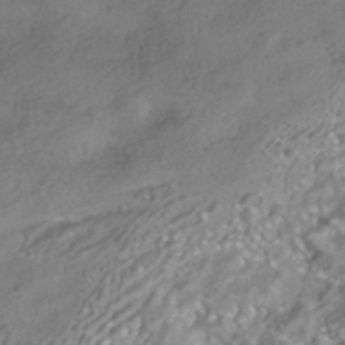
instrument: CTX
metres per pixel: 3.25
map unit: HNhu
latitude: -41.7666
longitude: 103.2187
